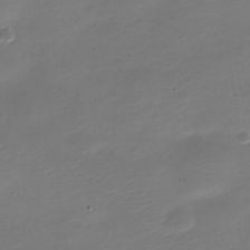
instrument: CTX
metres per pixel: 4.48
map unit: Nve
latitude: -21.5777
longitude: 105.1998
